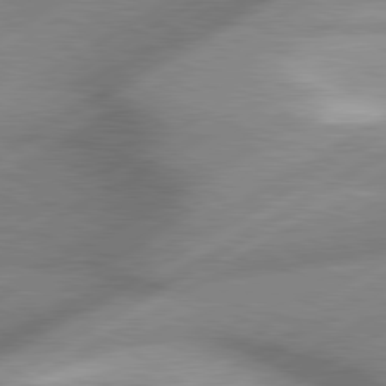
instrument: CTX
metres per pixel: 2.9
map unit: lApd
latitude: 80.1200
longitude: -118.7813
